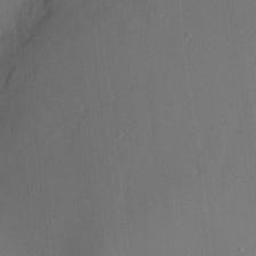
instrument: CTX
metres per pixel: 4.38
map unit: Nhu
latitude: -9.5021
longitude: -77.4048
